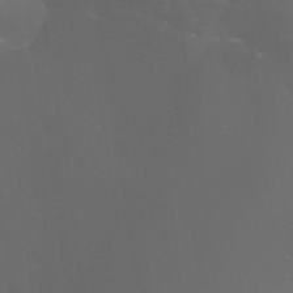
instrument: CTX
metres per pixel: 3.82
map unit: Aa
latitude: -6.7085
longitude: -72.7247
